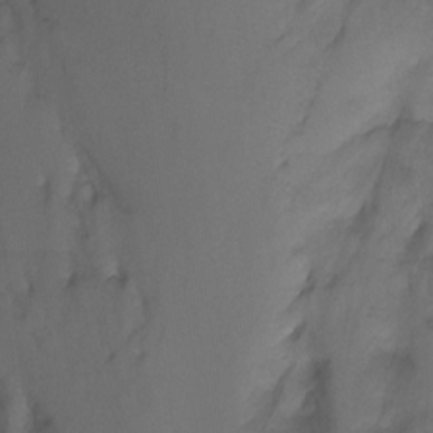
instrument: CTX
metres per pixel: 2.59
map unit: Ht
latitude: 1.8205
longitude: -35.6882
